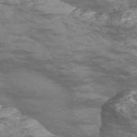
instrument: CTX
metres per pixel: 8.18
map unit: Nve
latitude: -57.8800
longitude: 54.5007
